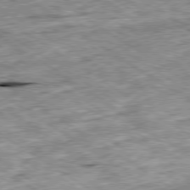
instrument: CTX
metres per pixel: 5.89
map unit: Ap
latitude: -79.7855
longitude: -75.1214
